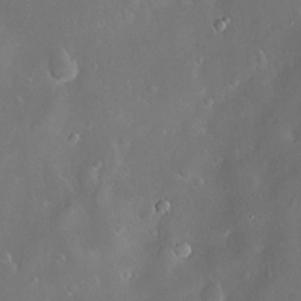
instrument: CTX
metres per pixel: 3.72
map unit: Hve
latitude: -10.7841
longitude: 175.0486
